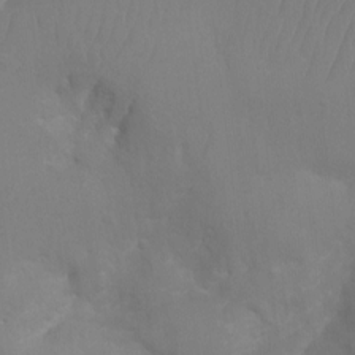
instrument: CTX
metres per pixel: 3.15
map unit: Aa
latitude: -12.9542
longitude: -68.1200
